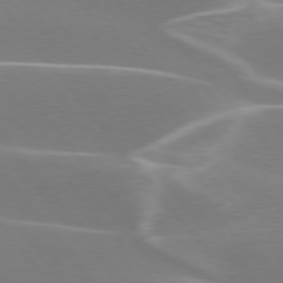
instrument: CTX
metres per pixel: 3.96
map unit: lApd
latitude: 75.6127
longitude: -62.8758
